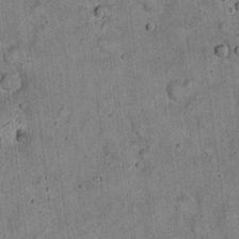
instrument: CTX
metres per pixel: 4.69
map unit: eHh
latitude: 20.1011
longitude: -60.5734
